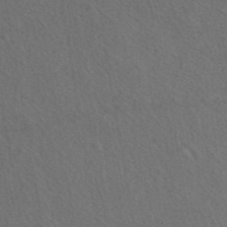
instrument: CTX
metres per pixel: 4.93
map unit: ANa
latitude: 44.5168
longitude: 27.2375
